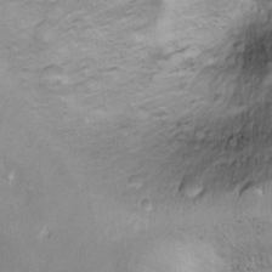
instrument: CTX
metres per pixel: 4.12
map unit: Ht
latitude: 11.9717
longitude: -32.1578
